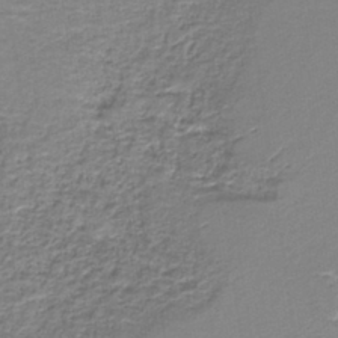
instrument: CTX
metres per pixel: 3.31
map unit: HNb
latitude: -38.1984
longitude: 51.1431
